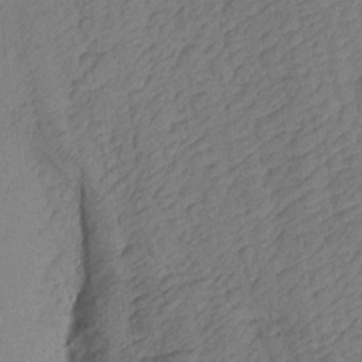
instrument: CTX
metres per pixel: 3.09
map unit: Aa
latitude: 16.4034
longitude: -146.3090
